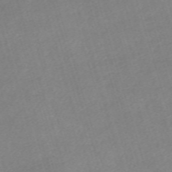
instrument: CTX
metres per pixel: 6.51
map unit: eHh
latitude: -61.1620
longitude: 53.5210
